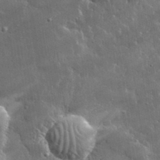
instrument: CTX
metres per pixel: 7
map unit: lHvf
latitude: 32.9136
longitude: -91.4426
